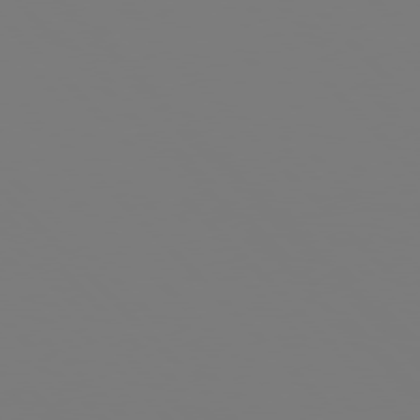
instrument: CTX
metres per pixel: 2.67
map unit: Hpe
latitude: 76.8758
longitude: -161.7072
